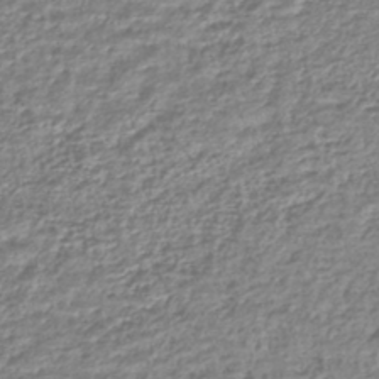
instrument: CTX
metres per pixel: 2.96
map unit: lHb
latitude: -41.6722
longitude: 71.9556
